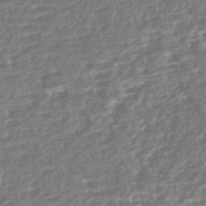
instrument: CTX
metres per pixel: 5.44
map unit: HNhu
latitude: -43.5777
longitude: 104.4251
